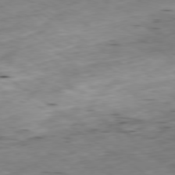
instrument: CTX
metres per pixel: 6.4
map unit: Ap
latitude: -79.8233
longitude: -91.2537
